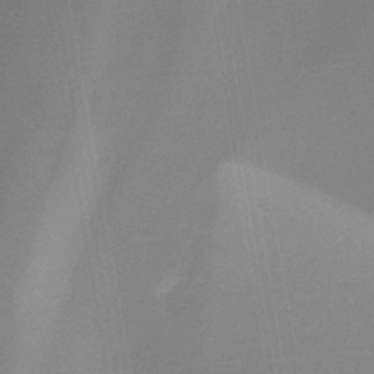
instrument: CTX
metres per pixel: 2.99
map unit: HNb
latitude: -44.5196
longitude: -45.0269
